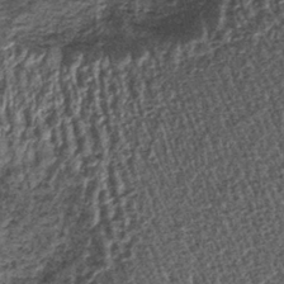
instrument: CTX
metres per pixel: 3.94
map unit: lHb
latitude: -39.6722
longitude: 64.1039
